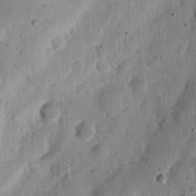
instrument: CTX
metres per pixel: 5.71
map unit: Ht
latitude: 12.7246
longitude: -74.3089
